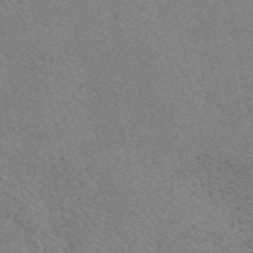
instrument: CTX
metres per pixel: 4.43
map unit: eAb
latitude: 50.2900
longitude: 107.9178
